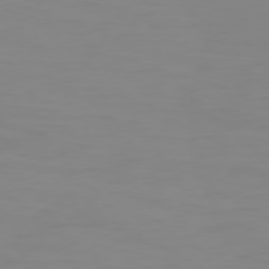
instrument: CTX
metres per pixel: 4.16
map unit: Hpe
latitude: 74.1578
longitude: -127.1970
